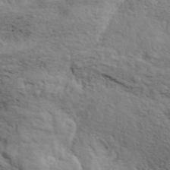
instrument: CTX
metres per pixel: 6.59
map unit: ANa
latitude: 40.9892
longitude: 51.6721
